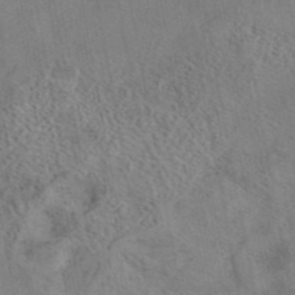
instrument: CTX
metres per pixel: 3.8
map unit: eAb
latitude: 43.0836
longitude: 108.7085
